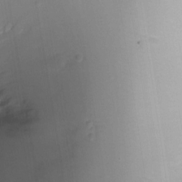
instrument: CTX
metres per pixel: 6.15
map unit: Ht
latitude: -1.5211
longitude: -16.7057
